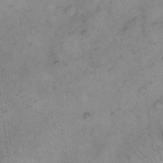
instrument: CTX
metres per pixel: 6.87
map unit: eHh
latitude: 15.2726
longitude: -66.0255
